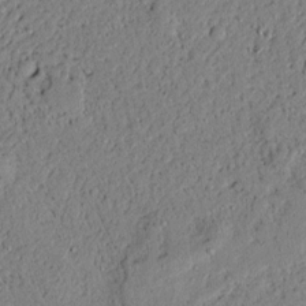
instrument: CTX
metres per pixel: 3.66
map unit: lAvf
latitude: 5.8583
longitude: 167.6344
